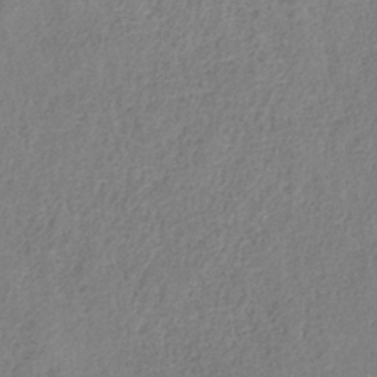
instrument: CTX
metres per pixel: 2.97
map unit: HNb
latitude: -33.9556
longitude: 54.2740
